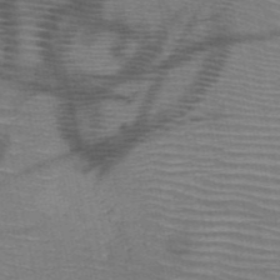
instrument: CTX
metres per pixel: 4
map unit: HNb
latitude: -50.8597
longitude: -45.0269
